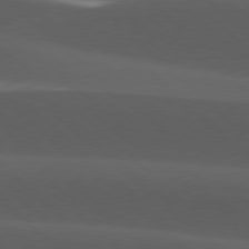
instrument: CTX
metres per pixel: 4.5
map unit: lApd
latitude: 77.6127
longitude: -54.4790
